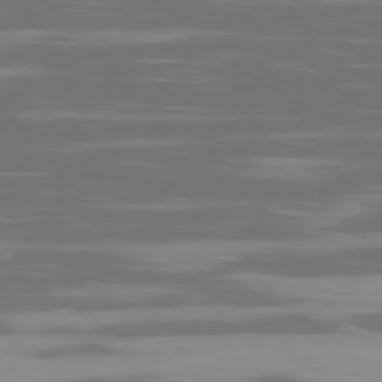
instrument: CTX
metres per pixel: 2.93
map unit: Ap
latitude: -79.7288
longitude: -102.1389
